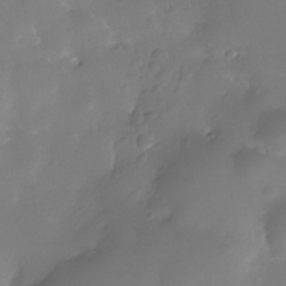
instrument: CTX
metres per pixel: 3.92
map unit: Nhe
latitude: -36.2550
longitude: -130.7814
